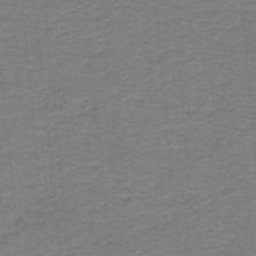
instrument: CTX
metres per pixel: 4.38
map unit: lHb
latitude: -41.3132
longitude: 54.1606
